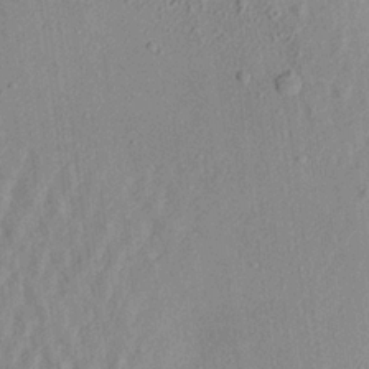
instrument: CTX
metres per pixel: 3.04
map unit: Aa
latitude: 20.6680
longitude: -143.3293
